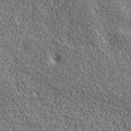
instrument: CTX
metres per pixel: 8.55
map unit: lHvf
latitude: 40.1199
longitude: -87.1970
